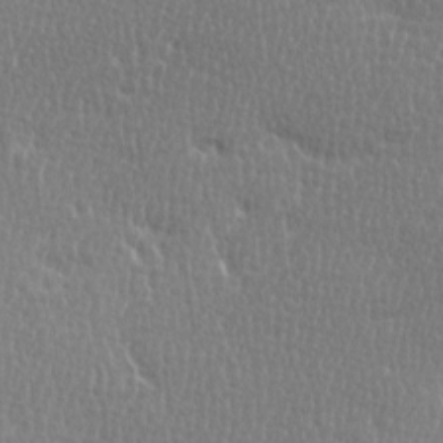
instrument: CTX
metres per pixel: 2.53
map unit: Ave
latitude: -0.3118
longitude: -114.8380
